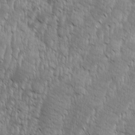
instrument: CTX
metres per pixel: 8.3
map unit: Aa
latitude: 8.4601
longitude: -130.1200
